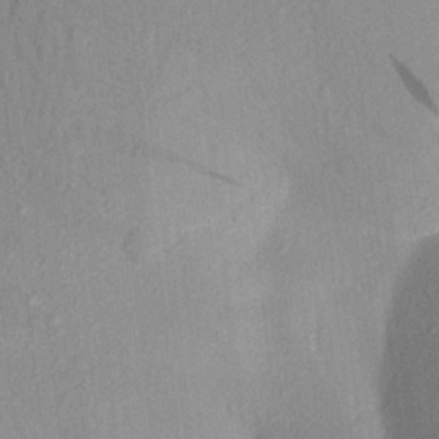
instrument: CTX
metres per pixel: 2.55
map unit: Aa
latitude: 19.7827
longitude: -147.6883
